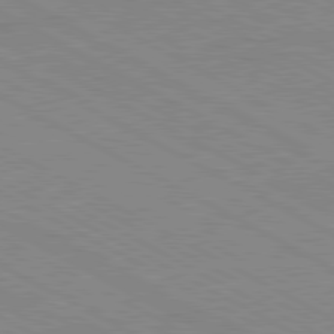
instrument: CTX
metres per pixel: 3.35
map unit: Ap
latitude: -81.7667
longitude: -72.7625
